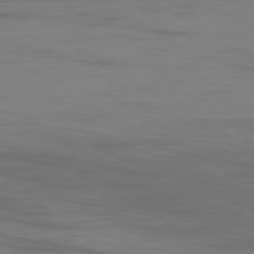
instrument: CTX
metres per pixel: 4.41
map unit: Ap
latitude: -80.2929
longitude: -94.0444
